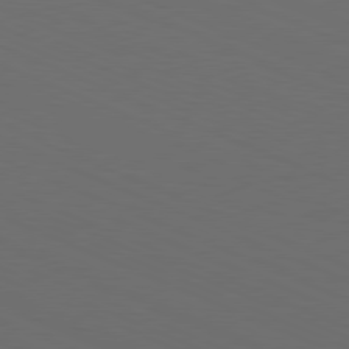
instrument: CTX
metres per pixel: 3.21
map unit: Hpe
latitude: -81.9367
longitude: 20.0661
